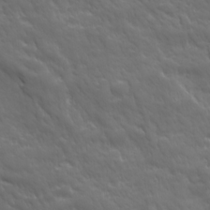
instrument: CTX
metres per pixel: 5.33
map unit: Ave
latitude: 18.9891
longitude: -133.7072
